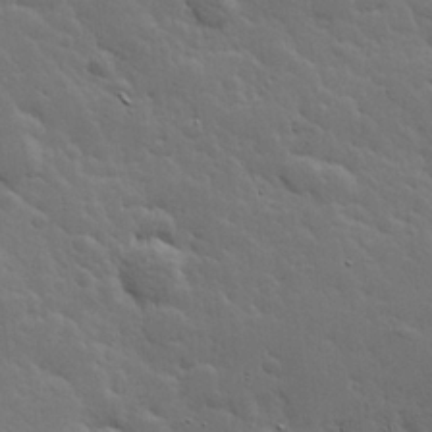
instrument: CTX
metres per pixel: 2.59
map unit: Hve
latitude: 26.0822
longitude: 144.7463
